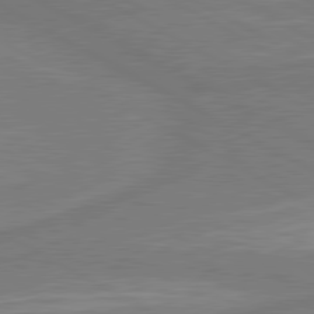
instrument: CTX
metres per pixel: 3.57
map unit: lApd
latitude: 80.4034
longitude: 128.7085
